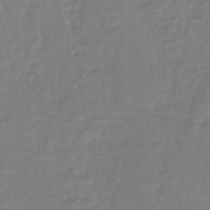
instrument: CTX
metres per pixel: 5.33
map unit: lHb
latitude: -41.7477
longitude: 67.6533
